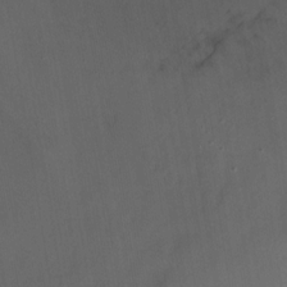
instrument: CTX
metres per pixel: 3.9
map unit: Ht
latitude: -0.5574
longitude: -17.2348
